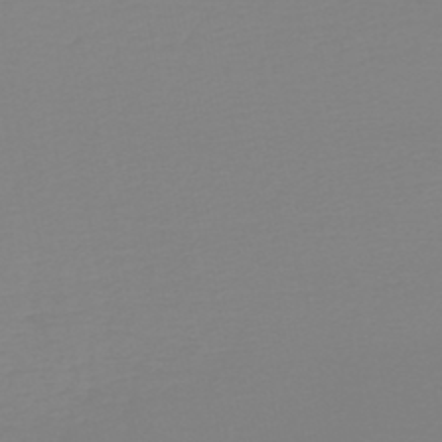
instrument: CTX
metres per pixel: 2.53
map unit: HNb
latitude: -45.4265
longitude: 56.0661
